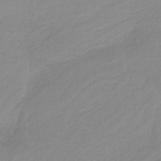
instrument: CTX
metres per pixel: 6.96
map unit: HNb
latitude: -36.7274
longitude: 56.0472
